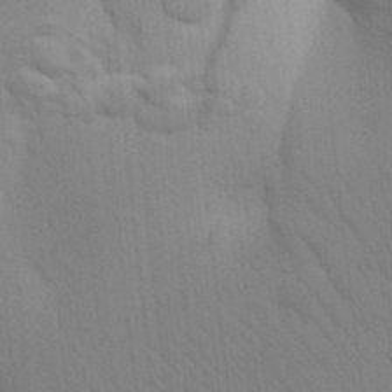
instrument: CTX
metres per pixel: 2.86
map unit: Aa
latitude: 24.6490
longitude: -148.4034
